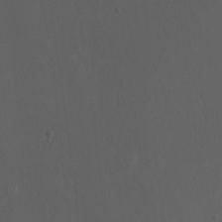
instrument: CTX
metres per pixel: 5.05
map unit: Ht
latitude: -3.5588
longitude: -60.2900
